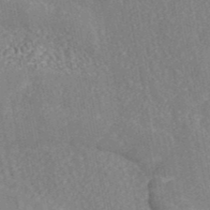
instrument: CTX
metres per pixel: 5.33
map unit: eAb
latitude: 42.5546
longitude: 106.1039
